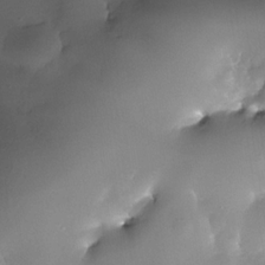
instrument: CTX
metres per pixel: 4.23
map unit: Nhe
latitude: -32.4818
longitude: -117.6694
